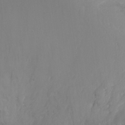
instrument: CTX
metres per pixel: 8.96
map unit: Nhu
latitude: -17.9178
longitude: -45.4237
